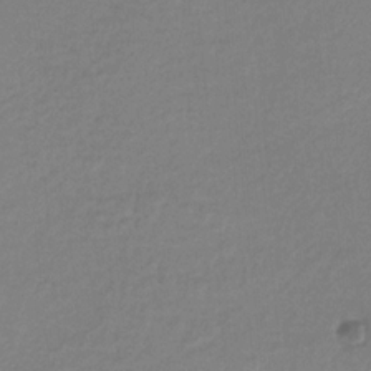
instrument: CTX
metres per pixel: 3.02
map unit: HNb
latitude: -31.8989
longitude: 58.4440
